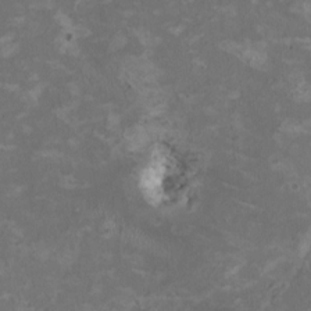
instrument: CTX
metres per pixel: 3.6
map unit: HNhu
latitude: 2.1578
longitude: -4.1578
